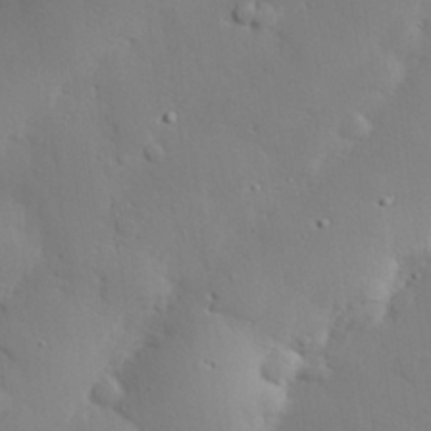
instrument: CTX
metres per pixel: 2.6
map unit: eHh
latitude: 28.2711
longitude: -81.4426
